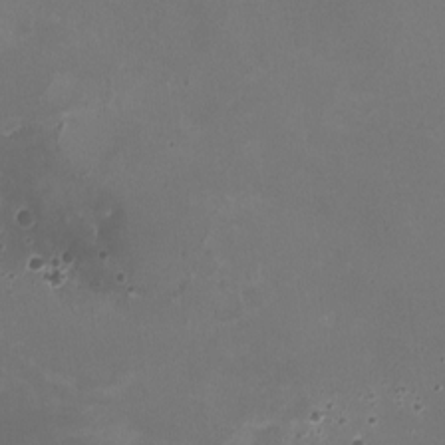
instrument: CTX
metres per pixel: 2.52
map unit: HNhu
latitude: -2.9352
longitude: -2.6679
